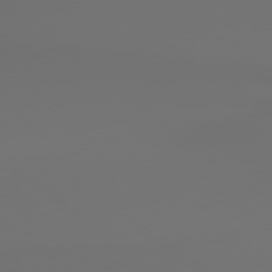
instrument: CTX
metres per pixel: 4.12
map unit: lApd
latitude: 79.5371
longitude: 177.8233
